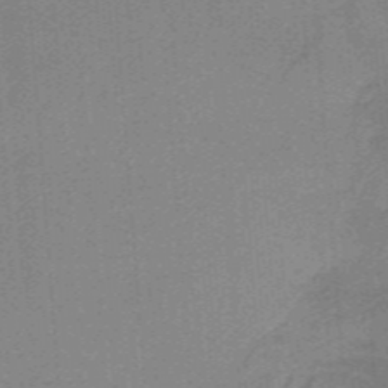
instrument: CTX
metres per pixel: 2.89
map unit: HNb
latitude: -38.3118
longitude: 53.9745
